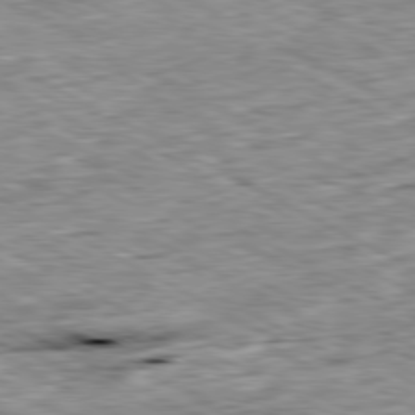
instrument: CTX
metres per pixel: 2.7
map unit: Ap
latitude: -80.7841
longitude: -87.7072
